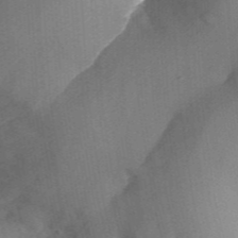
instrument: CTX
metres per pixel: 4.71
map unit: Nhu
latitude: -27.5210
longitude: -70.9702
